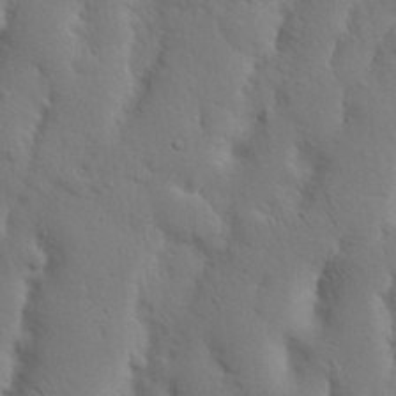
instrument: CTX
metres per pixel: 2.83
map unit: Nhu
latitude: 18.4790
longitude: -75.4049
